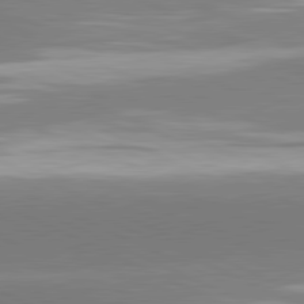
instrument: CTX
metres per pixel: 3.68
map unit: lApd
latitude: 81.4615
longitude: -154.8002
